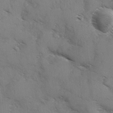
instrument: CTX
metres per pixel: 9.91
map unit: Ave
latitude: -0.0283
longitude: -111.7450
